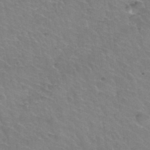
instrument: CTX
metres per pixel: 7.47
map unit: Hto
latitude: 35.8205
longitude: -44.3656
